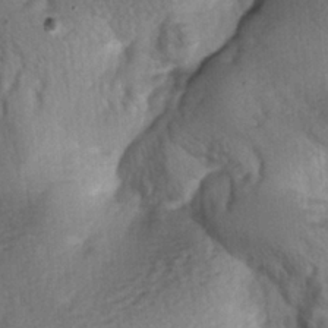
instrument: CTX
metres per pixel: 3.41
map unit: lAa
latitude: -6.4629
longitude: -126.4979
